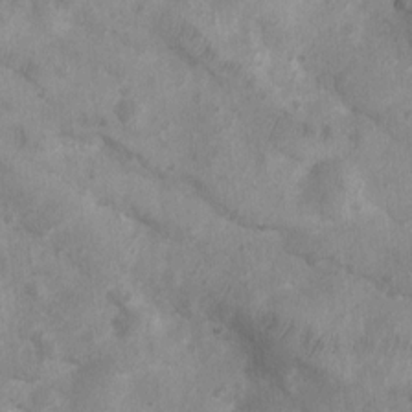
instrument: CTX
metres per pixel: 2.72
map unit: Ht
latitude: 3.1781
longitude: -26.8758
